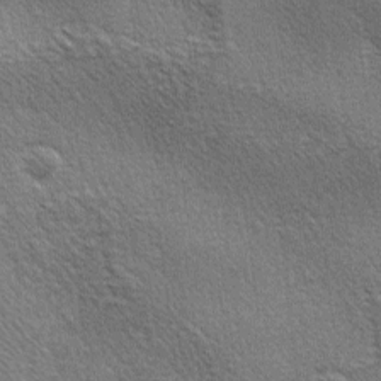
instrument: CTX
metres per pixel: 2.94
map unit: lAa
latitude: -3.8611
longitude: -122.0444
